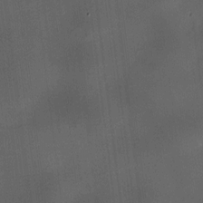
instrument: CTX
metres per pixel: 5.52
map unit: HNhu
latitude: 10.2901
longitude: 9.5210
